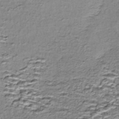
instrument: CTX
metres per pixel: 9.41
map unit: Nhe
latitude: -45.5588
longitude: 153.4265
